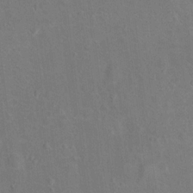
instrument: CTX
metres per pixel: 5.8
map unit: Hto
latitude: 14.4223
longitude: -41.2914
